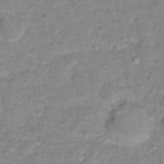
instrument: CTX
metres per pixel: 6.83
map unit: Hto
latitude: 16.2145
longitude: -38.6301
